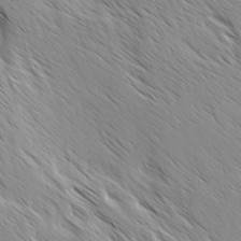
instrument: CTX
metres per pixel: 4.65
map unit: Ave
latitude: -1.5588
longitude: -112.4979
